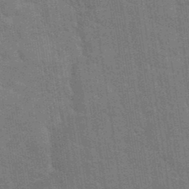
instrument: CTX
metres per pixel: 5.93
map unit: eHh
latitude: 36.6680
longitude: -66.4601
